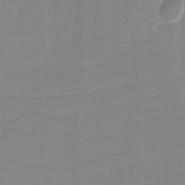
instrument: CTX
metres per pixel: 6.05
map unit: eHh
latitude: -3.9745
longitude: -76.3845
